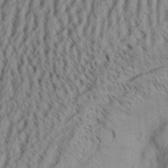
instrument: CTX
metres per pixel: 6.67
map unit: Aa
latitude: 32.9703
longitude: -137.1781
